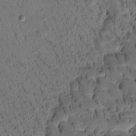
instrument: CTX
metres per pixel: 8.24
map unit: Htu
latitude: -3.1053
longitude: 172.3684
